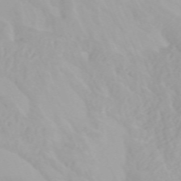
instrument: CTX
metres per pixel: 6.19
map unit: Htu
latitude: -4.7085
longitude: 137.5966
